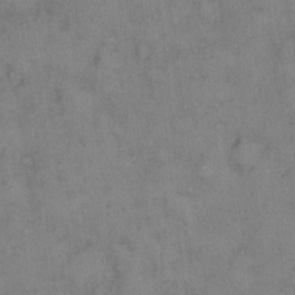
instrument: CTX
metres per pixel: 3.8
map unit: eHh
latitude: 14.1767
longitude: -63.7828
